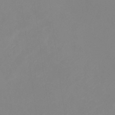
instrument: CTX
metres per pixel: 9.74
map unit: eHb
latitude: -37.5021
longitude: 75.1998
